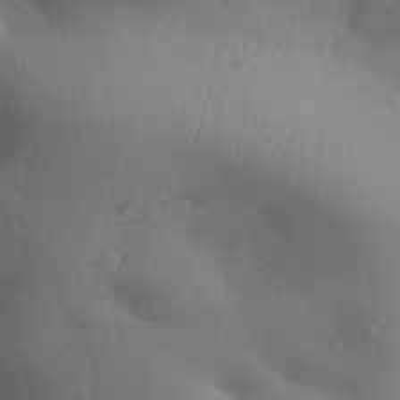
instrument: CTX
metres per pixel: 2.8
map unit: Aa
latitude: 32.0633
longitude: -143.9339
